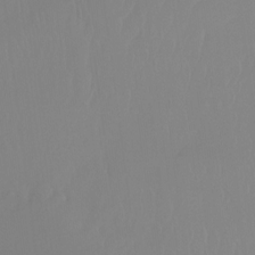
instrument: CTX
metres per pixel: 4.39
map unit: Ht
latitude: -14.1984
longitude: -50.5923
